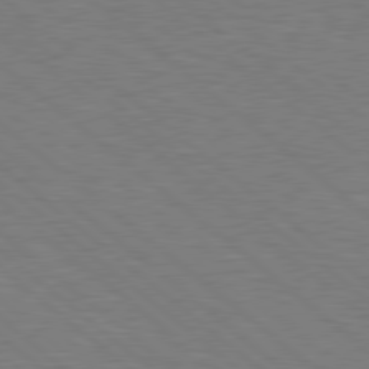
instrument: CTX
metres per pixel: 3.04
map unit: Hpe
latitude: 78.4979
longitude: -153.0081
